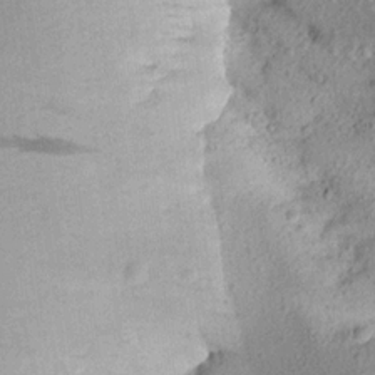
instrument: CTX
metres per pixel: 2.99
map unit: Aa
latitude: 17.6316
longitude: -145.1970
